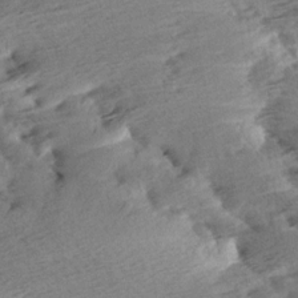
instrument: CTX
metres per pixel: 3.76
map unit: Aa
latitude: 6.3278
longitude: -137.4805
